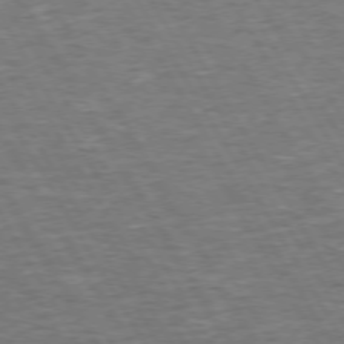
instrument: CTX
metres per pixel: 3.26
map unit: Hpe
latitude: 72.7813
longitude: -123.3293
